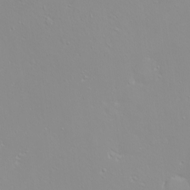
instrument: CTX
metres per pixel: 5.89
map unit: eHh
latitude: -9.9367
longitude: -68.3656
